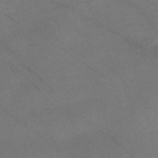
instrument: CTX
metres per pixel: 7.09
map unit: Nve
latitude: -57.6344
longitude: 54.0283
